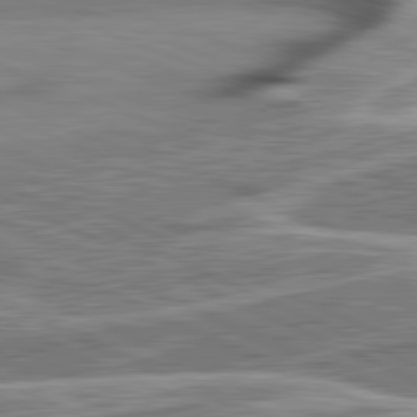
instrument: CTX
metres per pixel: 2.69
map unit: lApd
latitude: 81.7261
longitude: 127.7855
